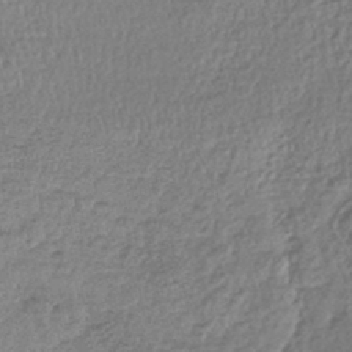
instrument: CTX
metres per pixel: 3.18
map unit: lHb
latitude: -43.8989
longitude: 68.4629
